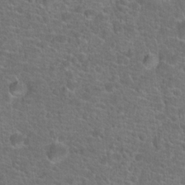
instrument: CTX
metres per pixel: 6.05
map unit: Hto
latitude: 19.9906
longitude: -43.7828
